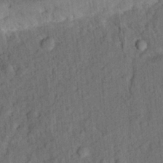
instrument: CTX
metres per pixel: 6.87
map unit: Ht
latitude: 7.8772
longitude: -75.8394
